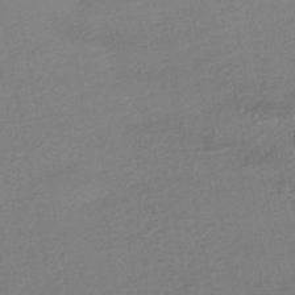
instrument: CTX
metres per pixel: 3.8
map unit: HNhu
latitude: -44.8597
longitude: 94.1794
